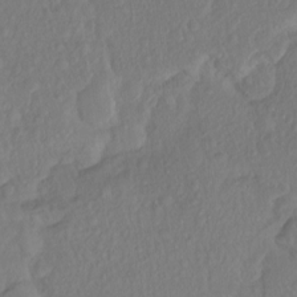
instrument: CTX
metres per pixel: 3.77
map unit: Ht
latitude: -14.1984
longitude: -56.9702
